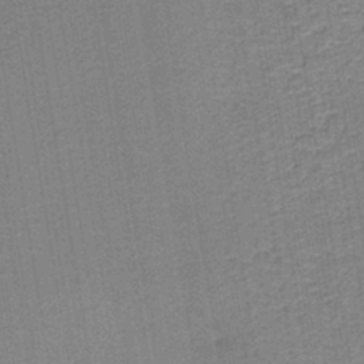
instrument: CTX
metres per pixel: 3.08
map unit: HNb
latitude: -38.8975
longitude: 50.4251
